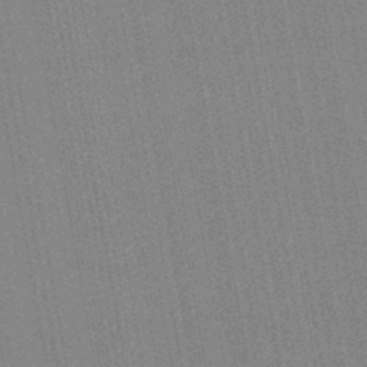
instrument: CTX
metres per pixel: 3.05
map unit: lHb
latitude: -44.6519
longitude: 74.5196
